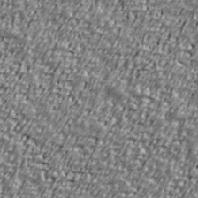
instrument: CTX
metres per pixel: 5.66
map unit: Ave
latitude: 40.9324
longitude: -112.1389
